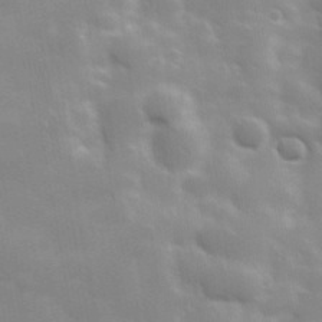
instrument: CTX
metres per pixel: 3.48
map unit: Hve
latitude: 30.9514
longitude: 150.2928
